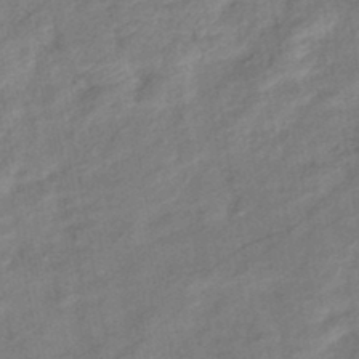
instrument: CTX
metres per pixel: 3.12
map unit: eHb
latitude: -42.8030
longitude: 83.2754
